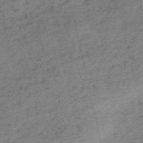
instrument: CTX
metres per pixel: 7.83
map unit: HNb
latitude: -54.9920
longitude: -42.8947
